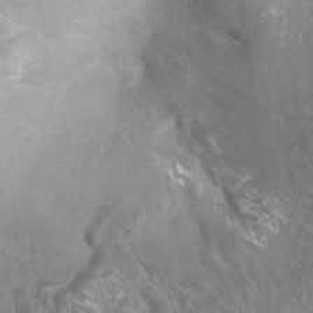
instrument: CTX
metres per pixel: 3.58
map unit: Ht
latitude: 3.9528
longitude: -19.9528
